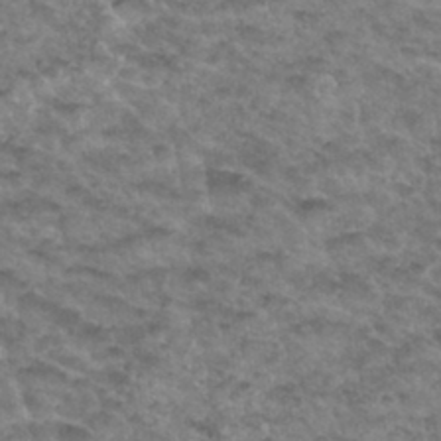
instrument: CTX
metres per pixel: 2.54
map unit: Hto
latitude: 33.9150
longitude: -48.6490
